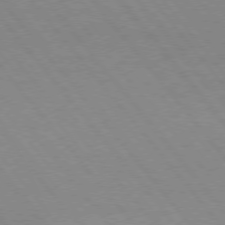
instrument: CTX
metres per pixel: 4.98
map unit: Hpe
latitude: 75.1025
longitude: -141.7638
